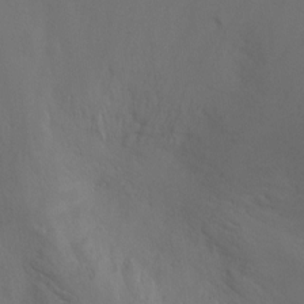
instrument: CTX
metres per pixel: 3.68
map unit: Ht
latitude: -4.7652
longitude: -19.0080
